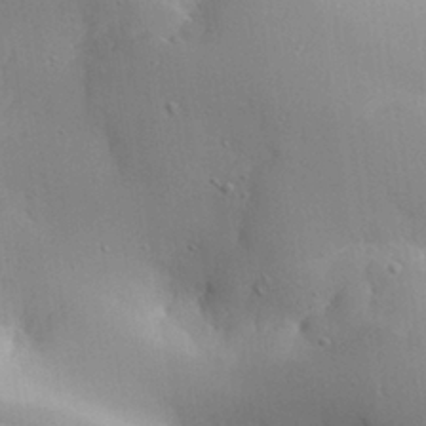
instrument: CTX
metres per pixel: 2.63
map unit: Aa
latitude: 27.3293
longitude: -129.4048
